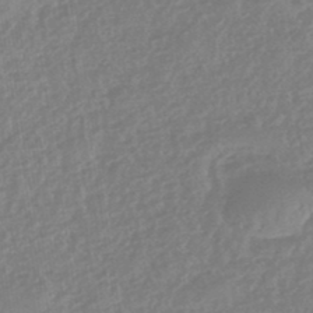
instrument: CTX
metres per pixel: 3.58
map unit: eHb
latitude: -45.8989
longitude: 83.8422
